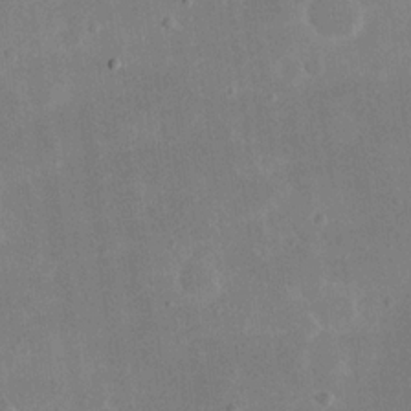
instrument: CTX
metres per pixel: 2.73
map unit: eHh
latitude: 19.2348
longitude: -70.7813
